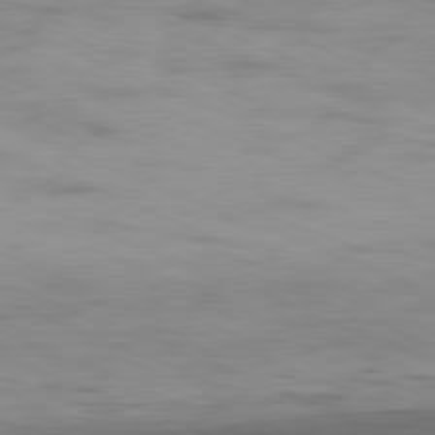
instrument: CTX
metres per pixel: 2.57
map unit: Ap
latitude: -81.7478
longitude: -75.0081
